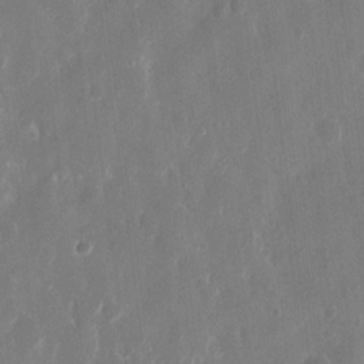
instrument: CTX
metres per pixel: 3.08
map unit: eHh
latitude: 12.9325
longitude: -71.8205
